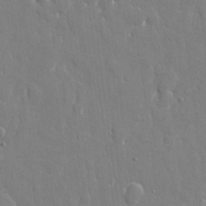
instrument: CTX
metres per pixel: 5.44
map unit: eHh
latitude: 8.7813
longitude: -69.6505
